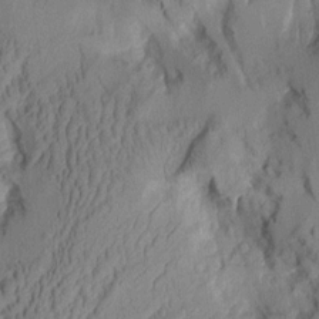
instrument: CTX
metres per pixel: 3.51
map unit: Aa
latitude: 8.0822
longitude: -127.8206
